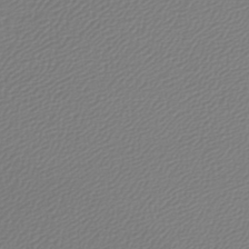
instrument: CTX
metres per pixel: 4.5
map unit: lHb
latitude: -42.4440
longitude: 61.2565
